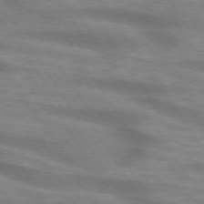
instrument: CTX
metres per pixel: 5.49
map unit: lApd
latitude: 74.5168
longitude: -58.6868
